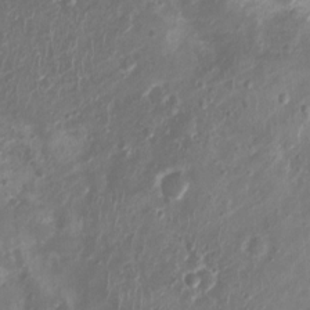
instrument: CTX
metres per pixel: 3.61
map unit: Nhu
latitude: 7.0080
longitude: -19.0647
